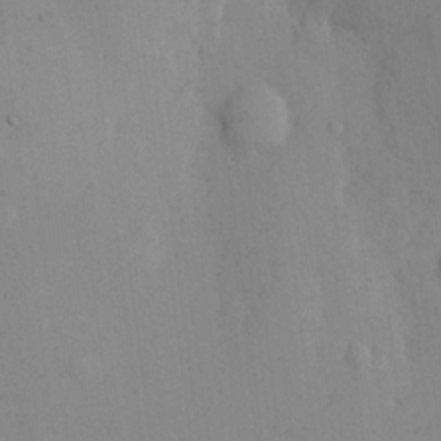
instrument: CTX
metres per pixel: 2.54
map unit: eHh
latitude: 12.4601
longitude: -61.5938
